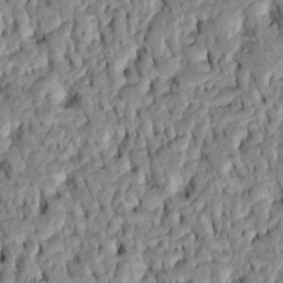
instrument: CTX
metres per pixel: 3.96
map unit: Htu
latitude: -4.1416
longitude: 156.4062
